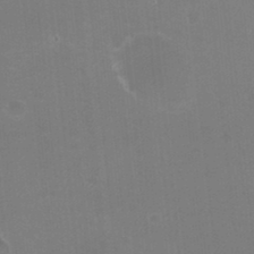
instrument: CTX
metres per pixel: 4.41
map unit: HNhu
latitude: -2.4817
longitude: -1.7260
